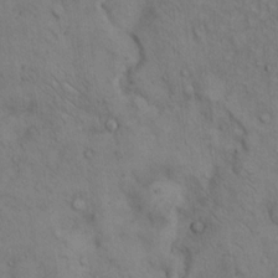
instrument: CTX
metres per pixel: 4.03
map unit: Hto
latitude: 13.0459
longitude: -59.8205
